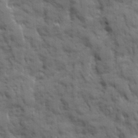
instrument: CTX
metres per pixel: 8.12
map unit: Ave
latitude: 19.7638
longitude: -133.6316
